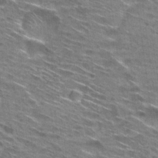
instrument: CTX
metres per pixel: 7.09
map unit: Hto
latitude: 28.6490
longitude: -46.2334
